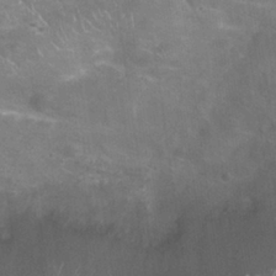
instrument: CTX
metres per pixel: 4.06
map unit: Nhu
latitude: 27.6127
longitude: -55.6883
